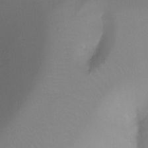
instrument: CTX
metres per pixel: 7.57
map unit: Ht
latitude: -6.8597
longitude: -29.2159
